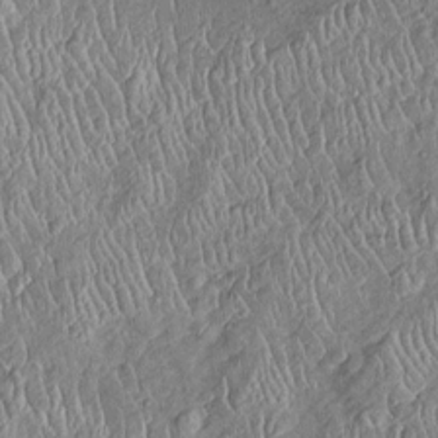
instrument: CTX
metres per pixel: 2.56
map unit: Htu
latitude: -6.0472
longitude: 155.2376
